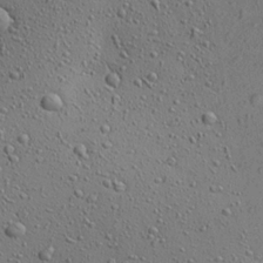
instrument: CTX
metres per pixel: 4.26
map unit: Aa
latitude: 23.1403
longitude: -143.6505
